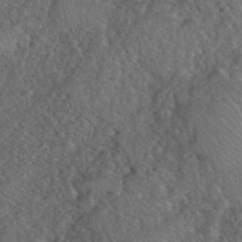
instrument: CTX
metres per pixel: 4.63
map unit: eHh
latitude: 40.4412
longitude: -57.9339
